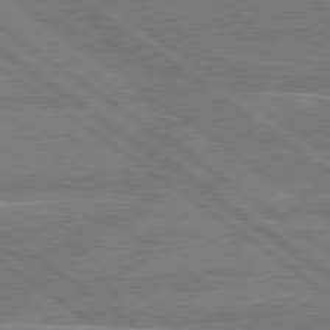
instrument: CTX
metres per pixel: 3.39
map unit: Hpe
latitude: 78.8002
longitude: -130.2145
